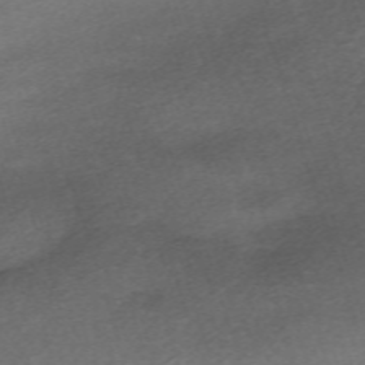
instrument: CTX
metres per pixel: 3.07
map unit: eHh
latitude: -62.4818
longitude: 53.9745
